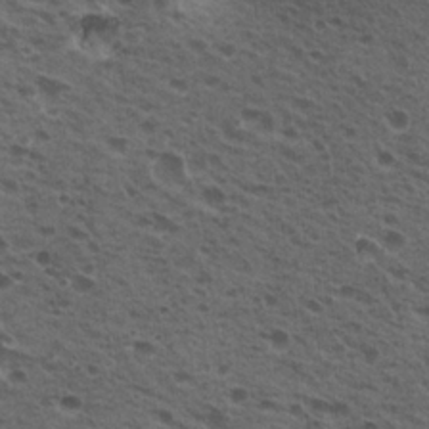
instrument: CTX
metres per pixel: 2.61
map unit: Nhu
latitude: 19.9150
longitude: -31.6694
